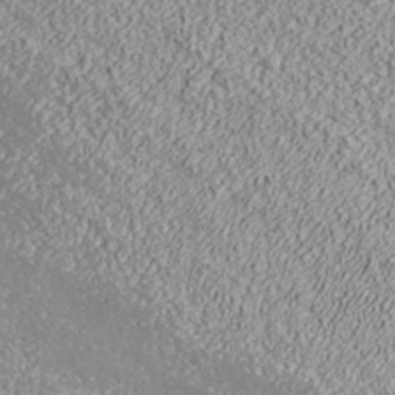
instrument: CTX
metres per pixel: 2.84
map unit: ANa
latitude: 36.9514
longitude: 18.5952
